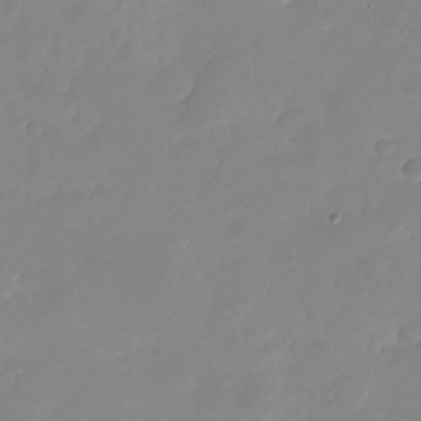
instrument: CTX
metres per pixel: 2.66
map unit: Nhu
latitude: -24.2928
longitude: -69.4804
